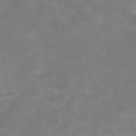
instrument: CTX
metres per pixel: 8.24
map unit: Hve
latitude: -31.8233
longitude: 93.7100
